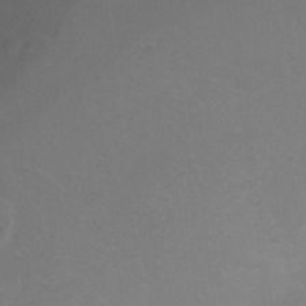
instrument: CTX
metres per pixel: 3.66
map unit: Ht
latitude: -10.7652
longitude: -35.5182
